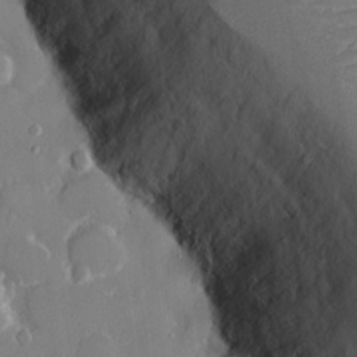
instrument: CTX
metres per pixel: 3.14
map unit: eHh
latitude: 14.1767
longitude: -71.0080
